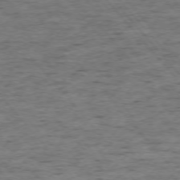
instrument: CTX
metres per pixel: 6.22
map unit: Ap
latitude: -75.5966
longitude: -90.1200
